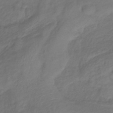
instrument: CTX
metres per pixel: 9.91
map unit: lHb
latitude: -39.0487
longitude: 74.8786
